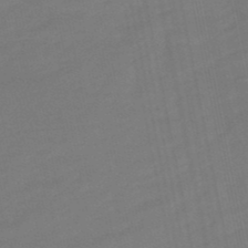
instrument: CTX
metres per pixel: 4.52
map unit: lHb
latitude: -49.4077
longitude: 82.7274
